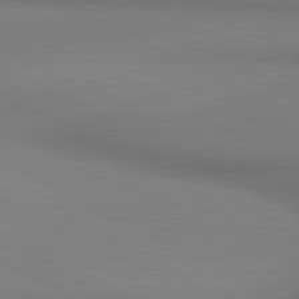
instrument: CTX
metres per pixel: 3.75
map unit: lApd
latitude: 80.8569
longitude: 162.1983
